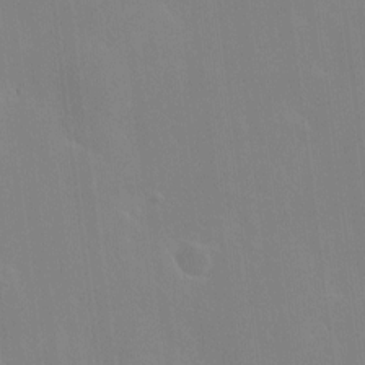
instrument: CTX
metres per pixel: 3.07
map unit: HNhu
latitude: 8.1956
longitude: 4.6896
